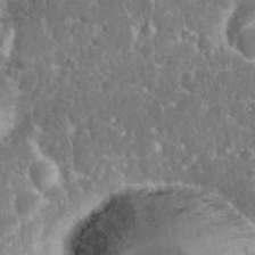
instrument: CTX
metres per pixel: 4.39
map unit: eHh
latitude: 36.7058
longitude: -61.1781
